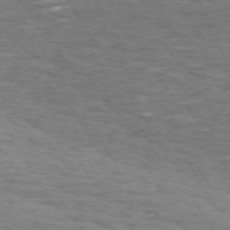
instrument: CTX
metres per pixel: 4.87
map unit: Hpe
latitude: 72.5168
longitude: -123.8016
